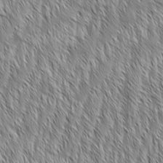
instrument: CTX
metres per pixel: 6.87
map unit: Aa
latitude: 6.3845
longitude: -129.9528
